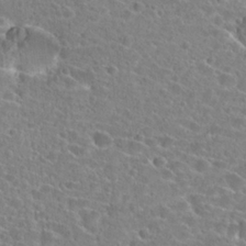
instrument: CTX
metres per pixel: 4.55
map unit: Hto
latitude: 24.4790
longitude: -45.8772
